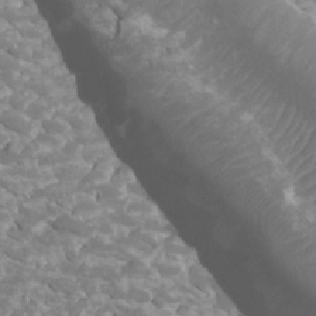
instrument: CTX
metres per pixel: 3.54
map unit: Htu
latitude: 2.3278
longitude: -20.3656
